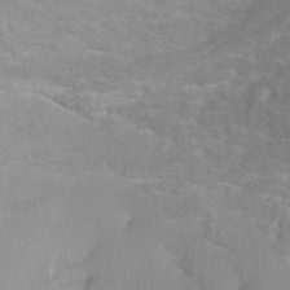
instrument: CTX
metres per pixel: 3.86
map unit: ANa
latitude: 40.1010
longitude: 23.0298
